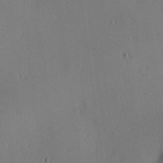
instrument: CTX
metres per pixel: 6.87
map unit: Hve
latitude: 13.9528
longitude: -90.3845
